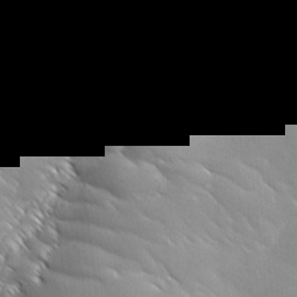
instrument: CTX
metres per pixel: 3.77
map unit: Ave
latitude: 1.9150
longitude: -113.8772
